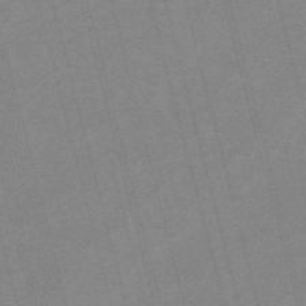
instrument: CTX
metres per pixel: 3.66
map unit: HNb
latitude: -54.7841
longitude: -45.1970
